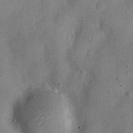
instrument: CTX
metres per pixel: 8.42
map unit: Nve
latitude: -24.2928
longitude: 107.3132
